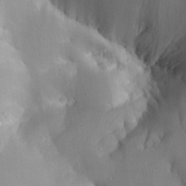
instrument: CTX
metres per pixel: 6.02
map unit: Aa
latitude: 25.8205
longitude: -130.8569
